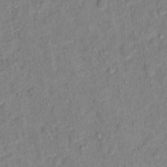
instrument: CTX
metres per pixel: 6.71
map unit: Hto
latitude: 12.7624
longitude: -38.4223
